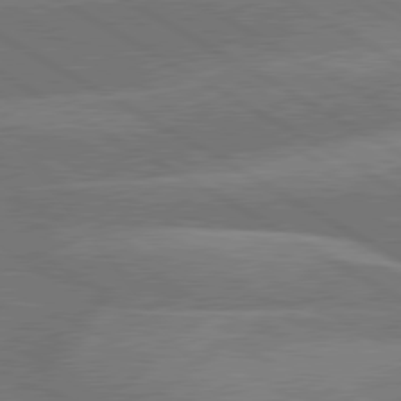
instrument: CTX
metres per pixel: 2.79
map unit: lApd
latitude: 79.8961
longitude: -123.9339
